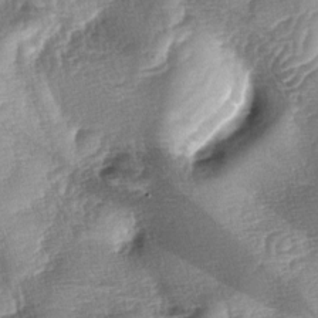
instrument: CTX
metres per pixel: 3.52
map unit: lAa
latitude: -4.8408
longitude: -127.6505
